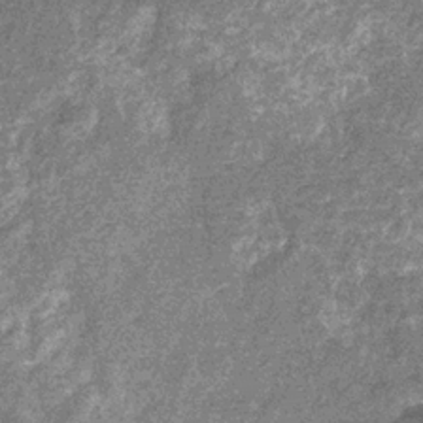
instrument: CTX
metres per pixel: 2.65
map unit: eHb
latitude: -31.5210
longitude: 71.2187
